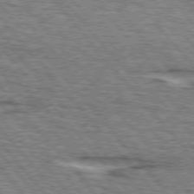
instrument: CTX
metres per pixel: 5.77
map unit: lApd
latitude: 75.6127
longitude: -77.0269
